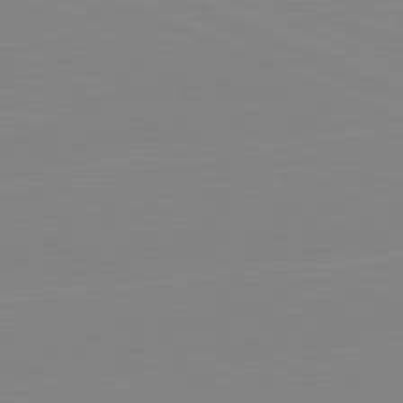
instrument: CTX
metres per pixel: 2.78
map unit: lApd
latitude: 81.7261
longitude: -156.4034
